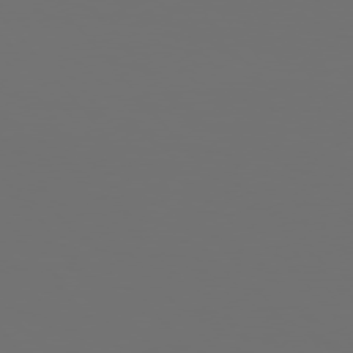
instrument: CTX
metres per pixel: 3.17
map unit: Hpe
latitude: 76.3089
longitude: -141.1025
